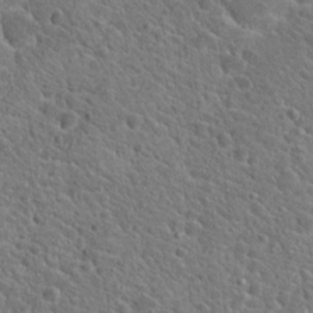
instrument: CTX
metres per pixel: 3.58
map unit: Hto
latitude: 19.0836
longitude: -33.8772
